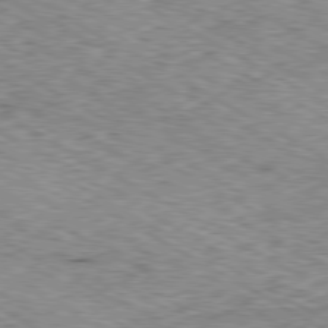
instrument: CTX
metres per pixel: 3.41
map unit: Ap
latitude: -80.4818
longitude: -48.6113
